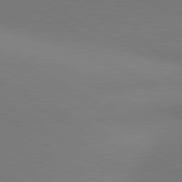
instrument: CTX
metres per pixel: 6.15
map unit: lApd
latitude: 81.0836
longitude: 146.7085
